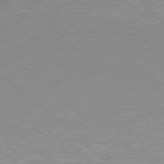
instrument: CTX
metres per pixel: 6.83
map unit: Hpe
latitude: 78.3468
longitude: -149.1214
